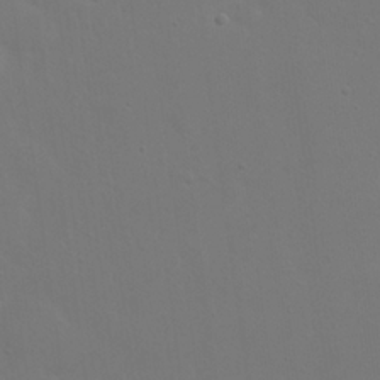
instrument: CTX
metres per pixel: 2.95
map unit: eHh
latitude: 23.8961
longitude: -69.5371
